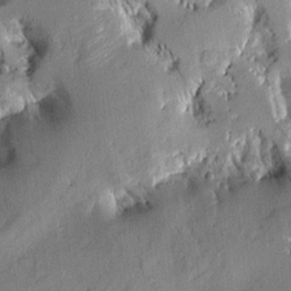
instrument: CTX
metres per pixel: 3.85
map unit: Aa
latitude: 8.2901
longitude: -142.7435
